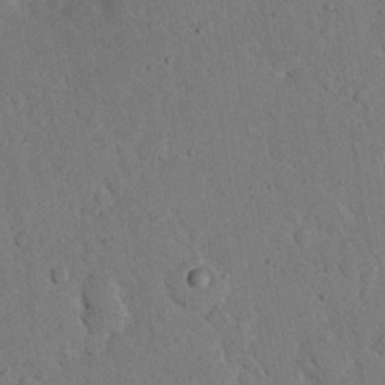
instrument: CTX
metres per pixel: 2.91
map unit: eHh
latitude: 24.1955
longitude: -71.8961
